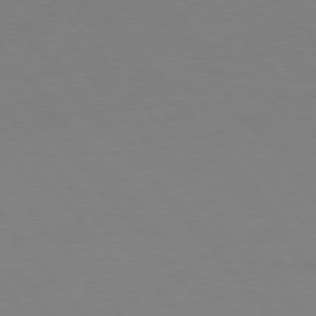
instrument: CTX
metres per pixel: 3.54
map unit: Hpe
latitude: 75.5371
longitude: -141.4048
